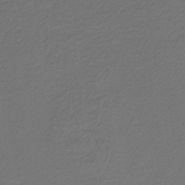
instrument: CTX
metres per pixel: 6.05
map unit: lHb
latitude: -43.3887
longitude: 61.8800
